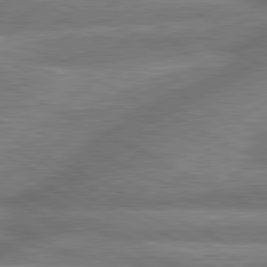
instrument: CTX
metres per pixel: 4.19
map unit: lApd
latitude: 81.1214
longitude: -166.6301
